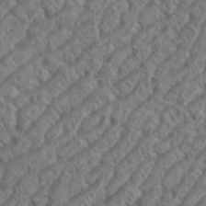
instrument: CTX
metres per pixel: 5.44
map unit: eHh
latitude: 37.2348
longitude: -137.6505
